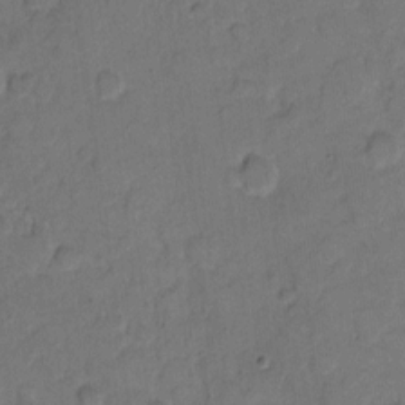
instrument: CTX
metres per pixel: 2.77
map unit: eHh
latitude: 9.2537
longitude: -64.3089
